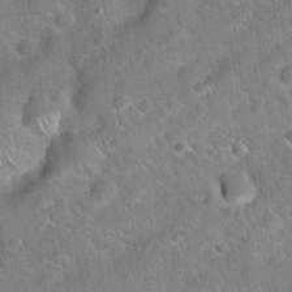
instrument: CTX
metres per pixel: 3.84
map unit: Hto
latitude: 20.1956
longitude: -52.5735
